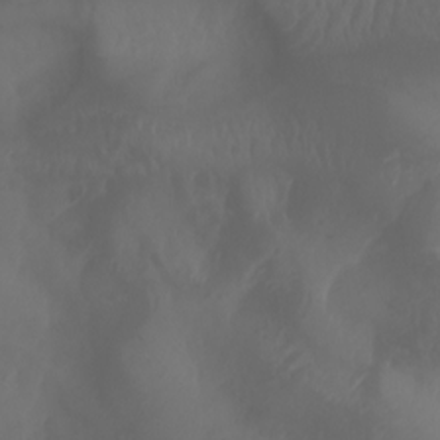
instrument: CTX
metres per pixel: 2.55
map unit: Aa
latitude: -7.8989
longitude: -79.4427
